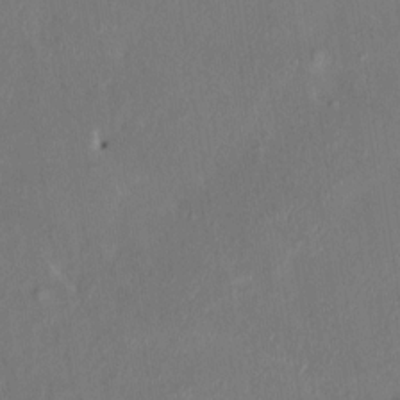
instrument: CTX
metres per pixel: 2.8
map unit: HNhu
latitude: 7.9150
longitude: 4.3873
